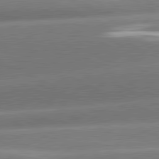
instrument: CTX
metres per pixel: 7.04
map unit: lApd
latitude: 81.1592
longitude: -158.9892
